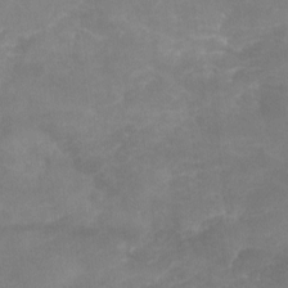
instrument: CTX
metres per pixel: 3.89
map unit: Nhu
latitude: -16.7841
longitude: -57.6127
